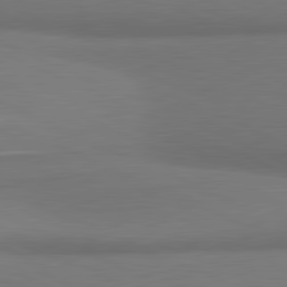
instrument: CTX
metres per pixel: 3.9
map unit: lApd
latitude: 81.3859
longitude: 163.6911
